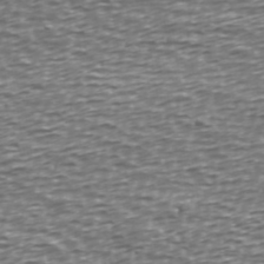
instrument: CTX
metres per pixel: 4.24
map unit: Ave
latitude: 40.0255
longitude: -112.9325
